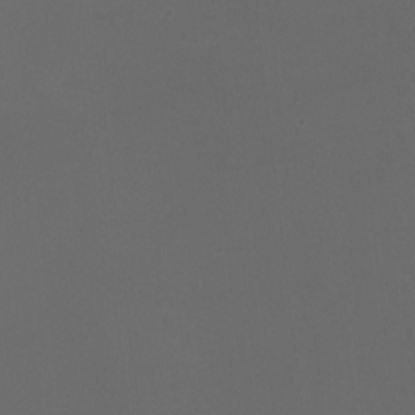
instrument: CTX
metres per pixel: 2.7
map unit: HNhu
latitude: 1.3292
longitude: -1.8772
